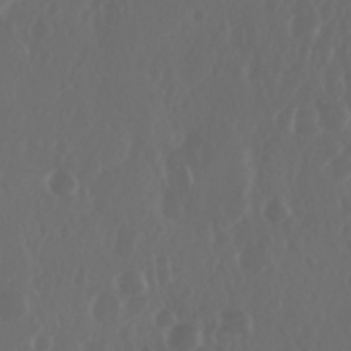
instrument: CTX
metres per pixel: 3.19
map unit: Nhu
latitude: 29.2726
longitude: -57.4615
